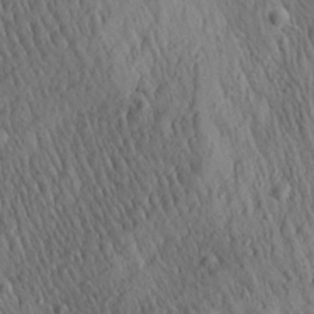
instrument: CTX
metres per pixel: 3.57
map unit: Aa
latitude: 27.9339
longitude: -141.2537
